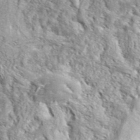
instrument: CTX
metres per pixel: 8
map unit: ANa
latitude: 39.5182
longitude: -91.1214
